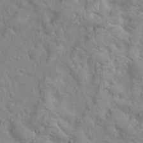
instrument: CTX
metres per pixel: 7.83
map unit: Hto
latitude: 17.0836
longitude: -53.2537
